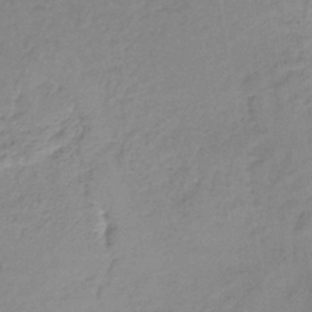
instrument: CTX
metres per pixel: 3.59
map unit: lHb
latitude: -36.6707
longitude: 61.3321
